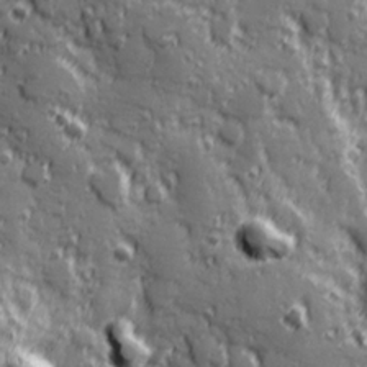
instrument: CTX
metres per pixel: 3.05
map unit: Hve
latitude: 25.1592
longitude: 146.6707
